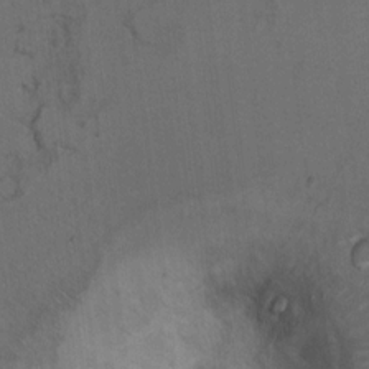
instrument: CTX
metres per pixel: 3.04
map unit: Ht
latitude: 9.4804
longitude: -31.9717
